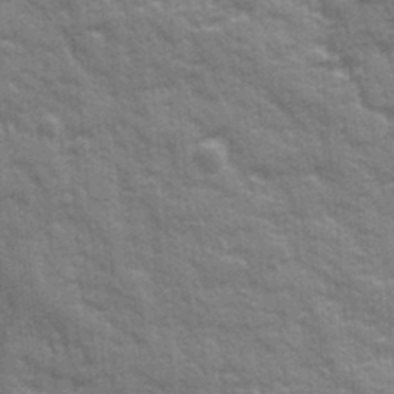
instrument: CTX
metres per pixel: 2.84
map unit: Ave
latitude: 20.2712
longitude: -133.6316
